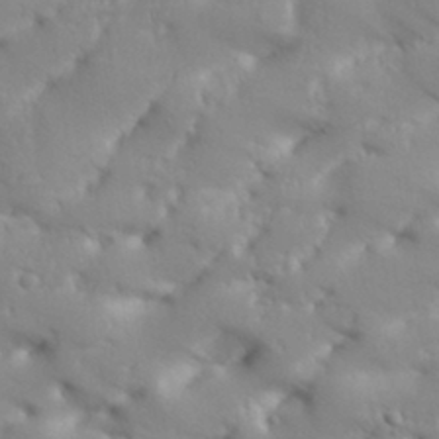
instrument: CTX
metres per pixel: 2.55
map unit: Aa
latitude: 33.4804
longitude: -144.0444
